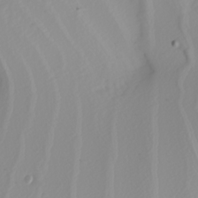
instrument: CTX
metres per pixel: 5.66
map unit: Nhu
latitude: -5.3320
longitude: -93.9528
